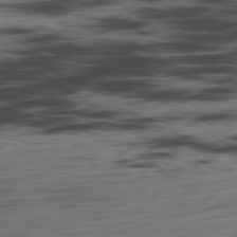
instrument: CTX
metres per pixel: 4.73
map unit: Ap
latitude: -80.3495
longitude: -68.3090
